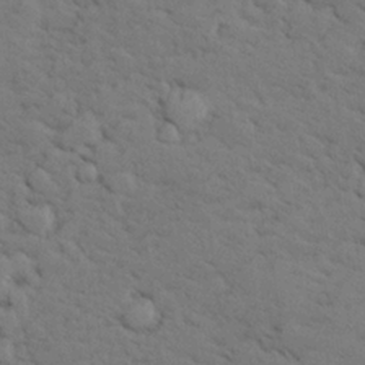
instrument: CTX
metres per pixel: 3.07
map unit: lHvf
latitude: 26.1011
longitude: 143.0675
